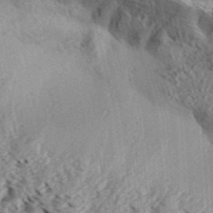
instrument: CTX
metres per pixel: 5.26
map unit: Aa
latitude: 32.1767
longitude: -137.2537
